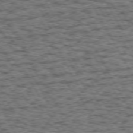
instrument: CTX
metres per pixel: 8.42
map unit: Hpe
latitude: 72.3090
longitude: -127.2159
